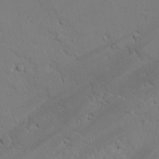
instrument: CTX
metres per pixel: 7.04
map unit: lAvf
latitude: 25.5938
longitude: -110.1011
